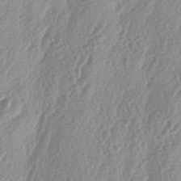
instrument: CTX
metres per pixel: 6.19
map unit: lAa
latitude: -5.2376
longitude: -129.8583
